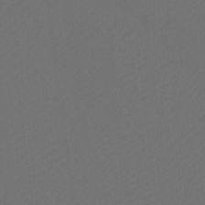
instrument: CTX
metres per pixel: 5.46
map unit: Htu
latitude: -11.9745
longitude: -70.7624
